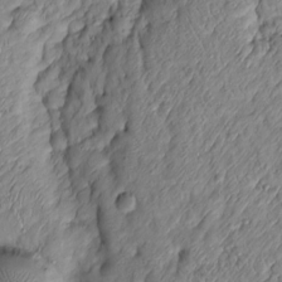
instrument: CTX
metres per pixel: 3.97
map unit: Htu
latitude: -6.3306
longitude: 155.8233
